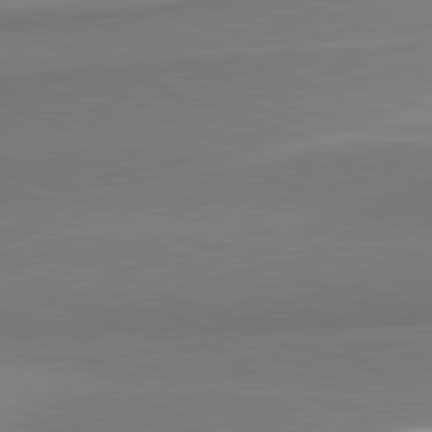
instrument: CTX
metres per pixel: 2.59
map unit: lApd
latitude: 82.1199
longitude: 160.6896
